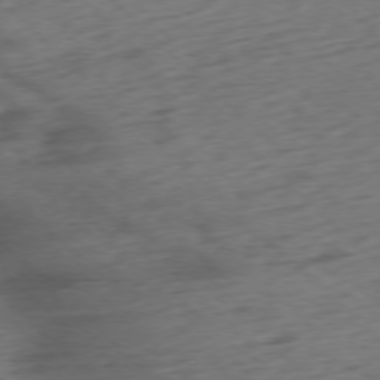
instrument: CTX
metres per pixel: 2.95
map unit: Ap
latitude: -77.1053
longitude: -79.2915
